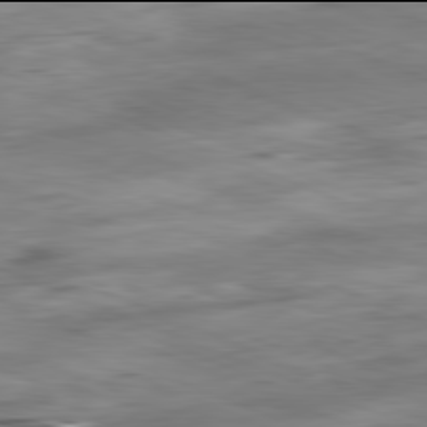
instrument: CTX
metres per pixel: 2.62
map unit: Ap
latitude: -82.0094
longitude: -80.7624
